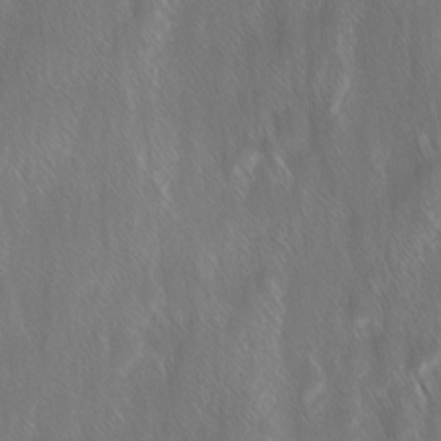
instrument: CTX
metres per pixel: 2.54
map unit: Ave
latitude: 9.2915
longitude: -105.1026
